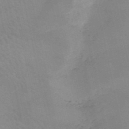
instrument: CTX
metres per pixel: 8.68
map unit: HNb
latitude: -52.4818
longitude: -51.2348
